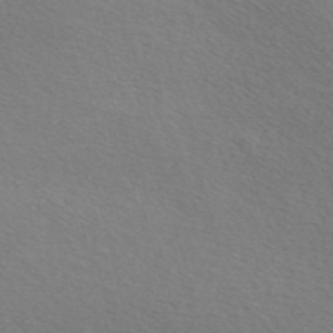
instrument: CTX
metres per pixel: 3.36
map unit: Nve
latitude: -56.7841
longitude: 60.2173
